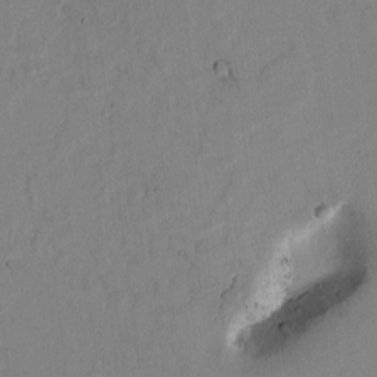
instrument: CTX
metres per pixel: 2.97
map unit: Htu
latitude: -0.5574
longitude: 170.4629
